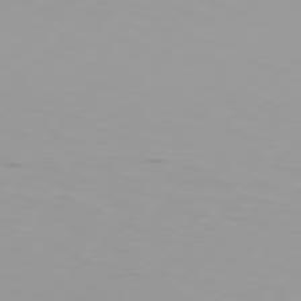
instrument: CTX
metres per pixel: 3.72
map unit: Hpe
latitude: 77.7071
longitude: -138.7057
